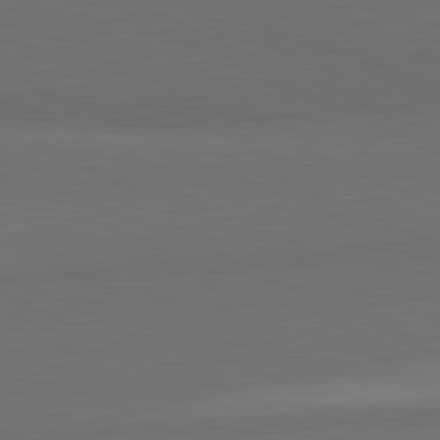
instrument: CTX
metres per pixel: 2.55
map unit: lApd
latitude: 81.9150
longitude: 157.1998
